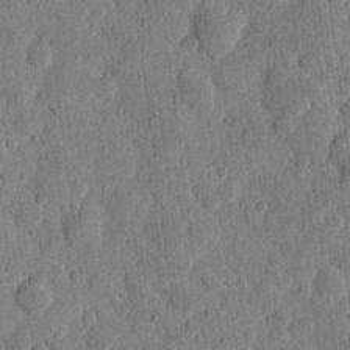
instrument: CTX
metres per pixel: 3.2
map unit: eHh
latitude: 5.9906
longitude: -71.8394
